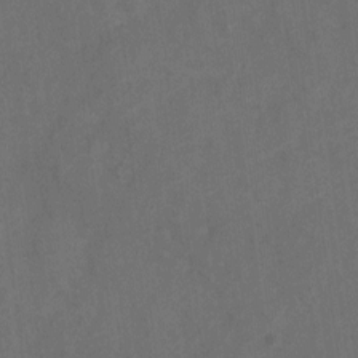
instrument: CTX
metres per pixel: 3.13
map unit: Nve
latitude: -19.4643
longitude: 108.4251
